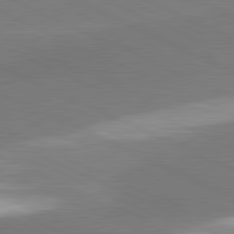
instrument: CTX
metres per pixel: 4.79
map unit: lApd
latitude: 81.4804
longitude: 161.9367
